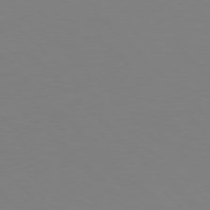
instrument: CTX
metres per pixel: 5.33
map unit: Hpe
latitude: 77.5749
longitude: -164.5168
